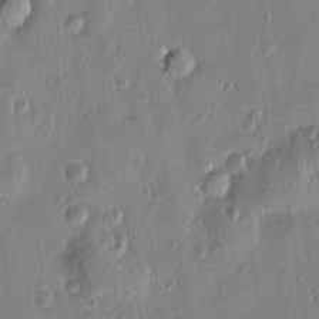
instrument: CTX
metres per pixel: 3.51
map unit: Htu
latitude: 1.4426
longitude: -178.3090
